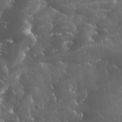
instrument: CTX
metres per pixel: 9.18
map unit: eHh
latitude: 34.2522
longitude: -62.4790
